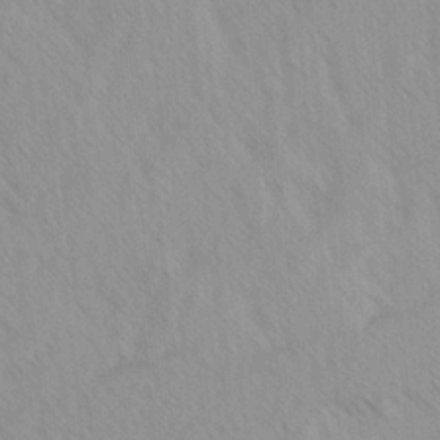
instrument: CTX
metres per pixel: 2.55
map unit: Ave
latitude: -1.4455
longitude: -112.8002
